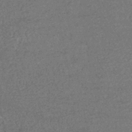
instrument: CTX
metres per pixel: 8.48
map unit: HNhu
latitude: -47.8800
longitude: 103.3699
